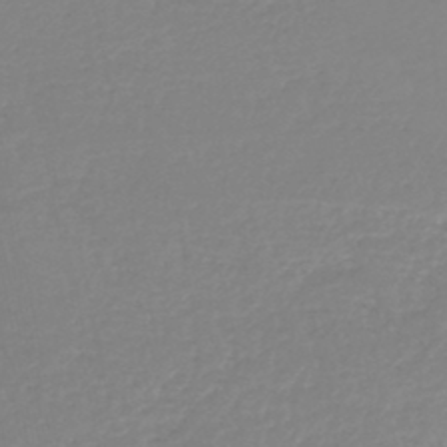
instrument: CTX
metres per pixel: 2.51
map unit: HNb
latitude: -44.5574
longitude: 54.1984
